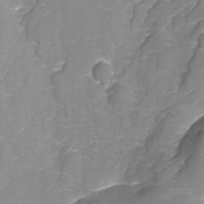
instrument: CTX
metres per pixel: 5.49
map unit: Nhu
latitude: -13.8045
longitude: -71.5560
